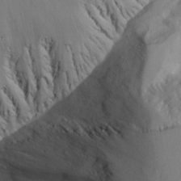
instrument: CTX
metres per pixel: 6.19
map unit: Aa
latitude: 25.8205
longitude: -132.5735
